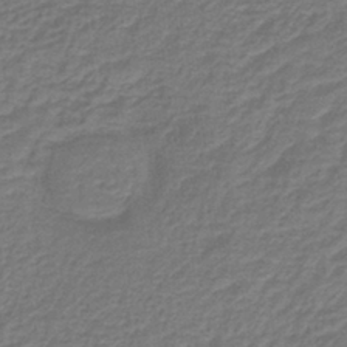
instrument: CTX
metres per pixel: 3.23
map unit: lHb
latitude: -38.1984
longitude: 56.8786
